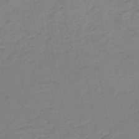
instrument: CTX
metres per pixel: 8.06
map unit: HNb
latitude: -54.7463
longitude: -43.9339
